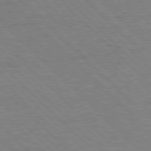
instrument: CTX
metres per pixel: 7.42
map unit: Hpe
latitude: 78.0633
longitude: -154.4979
